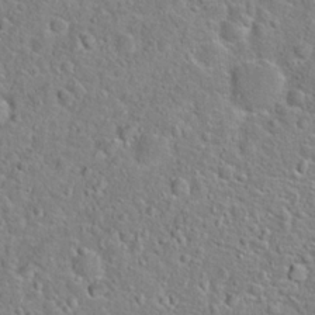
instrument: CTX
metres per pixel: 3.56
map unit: Hto
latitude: 22.4790
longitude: -46.3845
